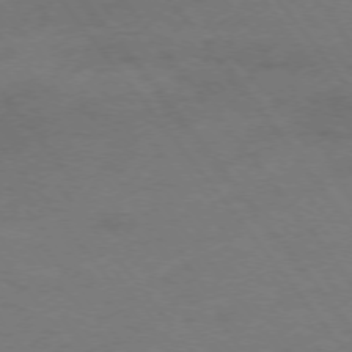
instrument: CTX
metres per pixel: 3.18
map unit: Ap
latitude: -75.6533
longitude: -71.1214
